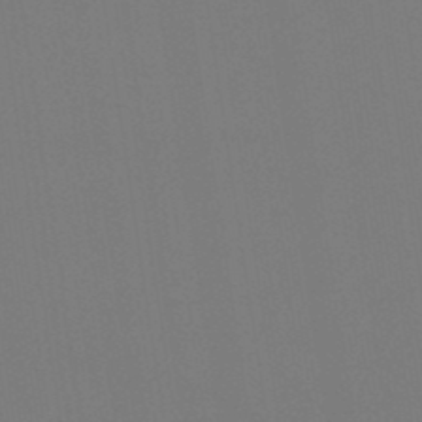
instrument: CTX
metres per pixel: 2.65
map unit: eHb
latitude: -49.5399
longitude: 67.4265
